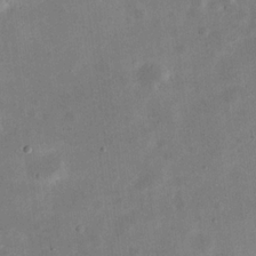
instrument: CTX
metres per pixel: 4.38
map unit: eHh
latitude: 20.7058
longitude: -70.1767
